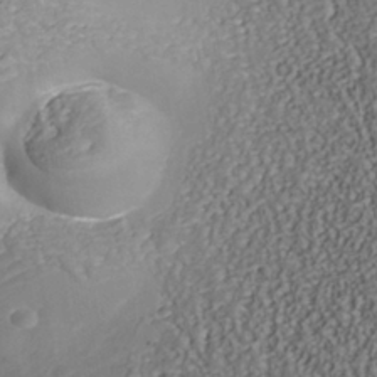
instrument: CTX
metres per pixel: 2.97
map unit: Nhu
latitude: -39.3699
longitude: -85.6127
